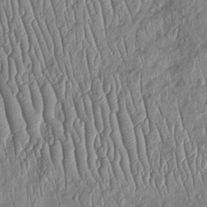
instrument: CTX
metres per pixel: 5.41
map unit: Htu
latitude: -5.5021
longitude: 155.3132
